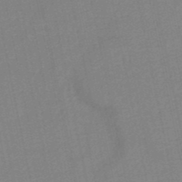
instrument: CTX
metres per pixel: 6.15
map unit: HNb
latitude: -50.4440
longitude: -42.5357
